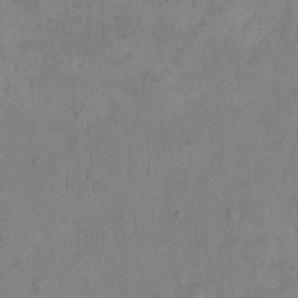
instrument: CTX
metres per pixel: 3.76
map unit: Hto
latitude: 12.0822
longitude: -56.9135
